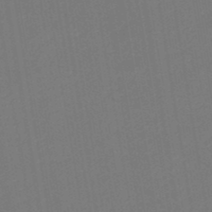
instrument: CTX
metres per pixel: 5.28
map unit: eHb
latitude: -49.1998
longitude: 84.2361
